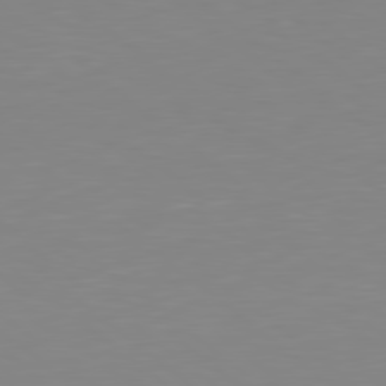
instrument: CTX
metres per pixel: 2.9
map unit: Hpe
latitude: 78.8947
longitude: -172.4223
